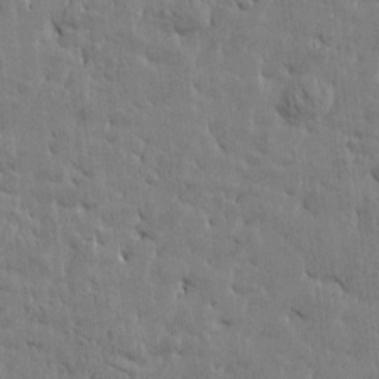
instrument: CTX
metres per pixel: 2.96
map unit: Htu
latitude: -4.4629
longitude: 176.7841
